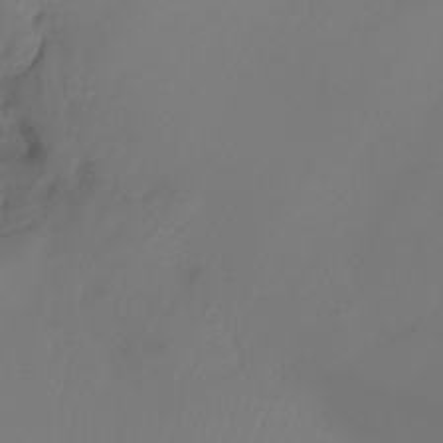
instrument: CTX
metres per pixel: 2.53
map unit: Ht
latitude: -7.1809
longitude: -30.1578
